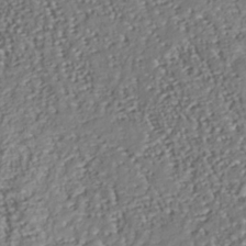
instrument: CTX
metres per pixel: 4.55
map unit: Nhu
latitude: -38.0472
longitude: -80.9136
